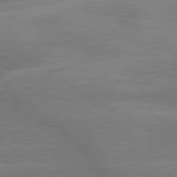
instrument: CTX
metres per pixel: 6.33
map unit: lApd
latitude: 79.7450
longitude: -123.0081
